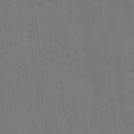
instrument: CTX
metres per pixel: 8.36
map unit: lHvf
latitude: 18.6868
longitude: -113.5938
